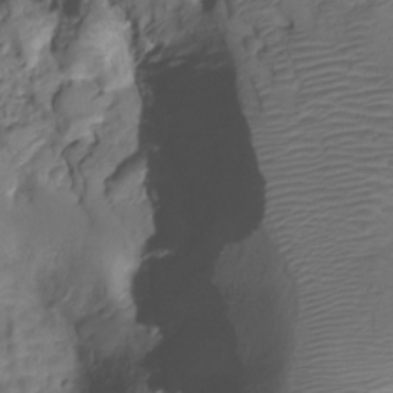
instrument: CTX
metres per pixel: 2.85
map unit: HNhu
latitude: -20.9919
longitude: 85.4265
